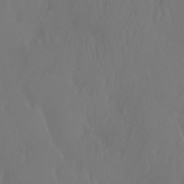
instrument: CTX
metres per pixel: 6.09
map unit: Htu
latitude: -14.1039
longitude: -47.4427
